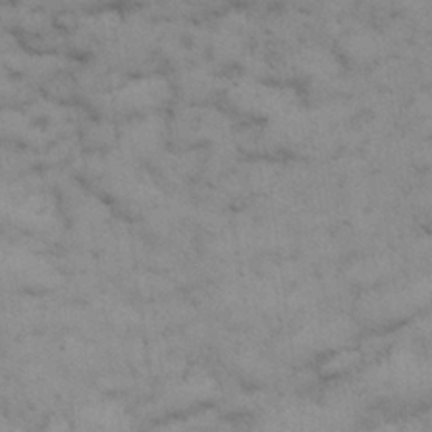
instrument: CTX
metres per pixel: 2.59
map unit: Nhu
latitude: 28.4601
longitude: -71.5560
